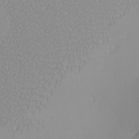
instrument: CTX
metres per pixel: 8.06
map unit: eHh
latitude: -6.4062
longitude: -82.9135
